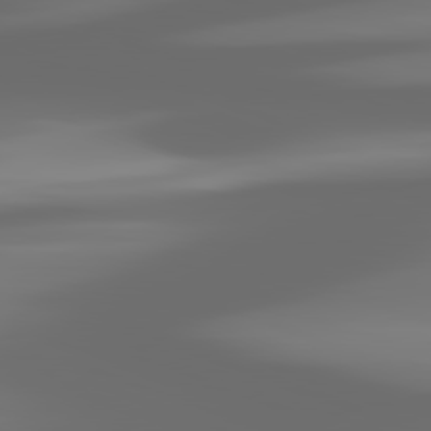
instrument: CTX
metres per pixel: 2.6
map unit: lApd
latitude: 81.9717
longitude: -168.9703
